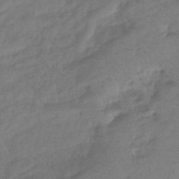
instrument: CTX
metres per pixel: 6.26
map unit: eHb
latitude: -42.6896
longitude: 83.7855
